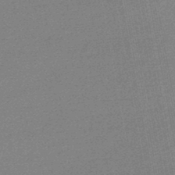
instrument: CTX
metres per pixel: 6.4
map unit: lHb
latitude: -46.5573
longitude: 72.0283
